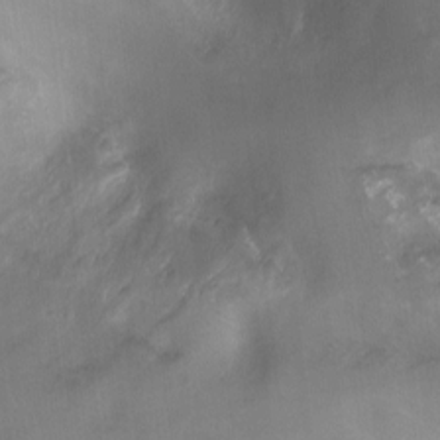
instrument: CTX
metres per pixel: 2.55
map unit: Hto
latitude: -13.1431
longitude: -40.6112
